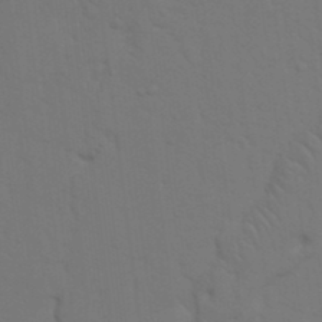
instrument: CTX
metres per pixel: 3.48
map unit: Nhu
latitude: 22.9136
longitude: -73.4238
